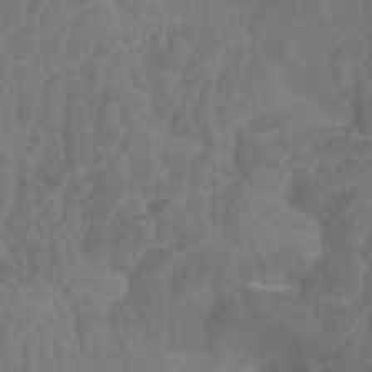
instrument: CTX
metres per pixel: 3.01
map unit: Htu
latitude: 3.3292
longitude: -20.4979
